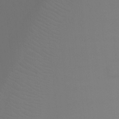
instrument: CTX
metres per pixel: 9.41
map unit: Ht
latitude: -7.8233
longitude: -28.8191
